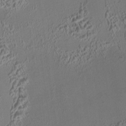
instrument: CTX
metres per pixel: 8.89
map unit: HNhu
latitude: 6.1956
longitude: 9.5777
